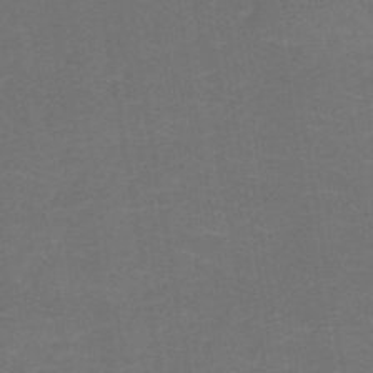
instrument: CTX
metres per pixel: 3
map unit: HNb
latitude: -51.0108
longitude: -48.5735
